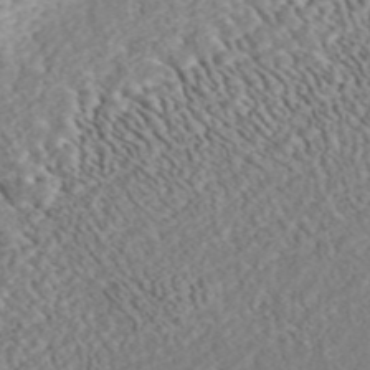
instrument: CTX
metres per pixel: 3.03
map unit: ANa
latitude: 45.2348
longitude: 37.3131
